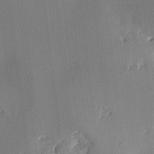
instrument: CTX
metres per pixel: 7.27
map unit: lAa
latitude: 5.1214
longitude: -112.3845
